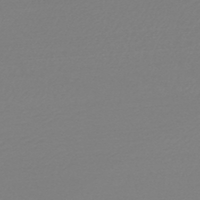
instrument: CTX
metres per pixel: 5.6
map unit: HNb
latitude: -49.1431
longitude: -50.4223
